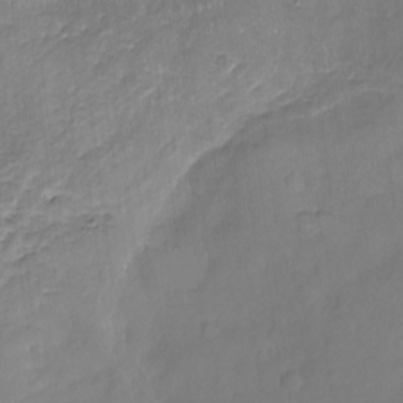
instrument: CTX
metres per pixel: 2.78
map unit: Nhu
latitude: -18.3873
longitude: -57.3103
